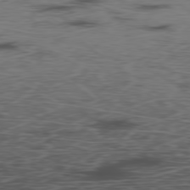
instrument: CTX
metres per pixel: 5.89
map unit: Hpe
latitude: -78.6329
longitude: 15.7667
